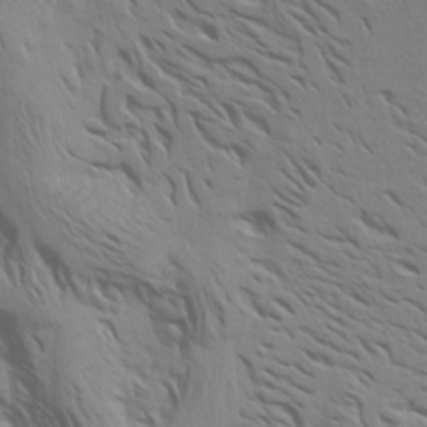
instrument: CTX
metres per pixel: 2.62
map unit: Aa
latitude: 18.2522
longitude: -144.9702
